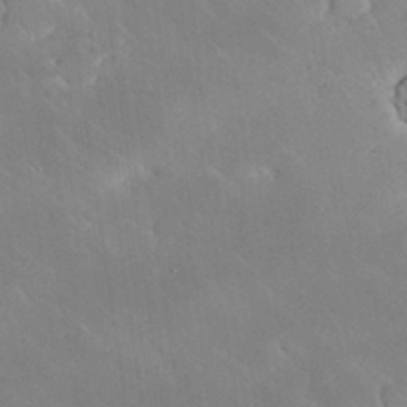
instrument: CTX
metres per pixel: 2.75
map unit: Nhu
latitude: 31.1215
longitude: -56.9891
